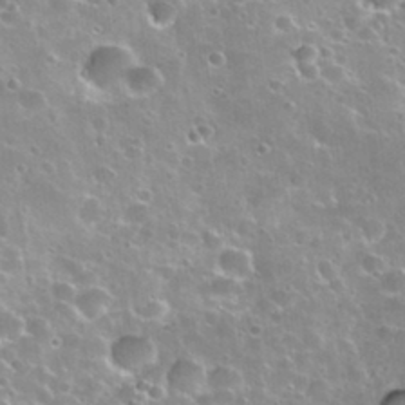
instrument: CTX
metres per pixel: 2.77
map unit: Nhu
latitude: 30.8191
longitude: -53.1403
